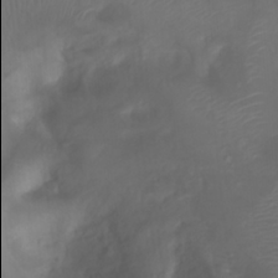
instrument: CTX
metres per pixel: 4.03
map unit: Ht
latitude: 1.8016
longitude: -21.9906
